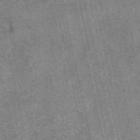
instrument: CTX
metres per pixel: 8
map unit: eAb
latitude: 48.0633
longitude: 104.7463
